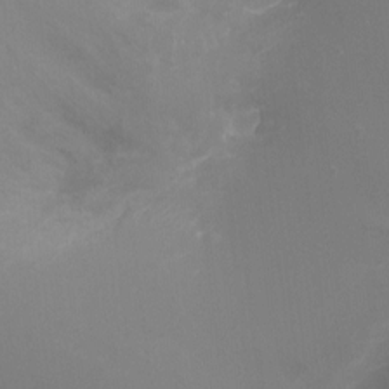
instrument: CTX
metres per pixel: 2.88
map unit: Nhu
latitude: -10.7652
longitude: -33.5938
